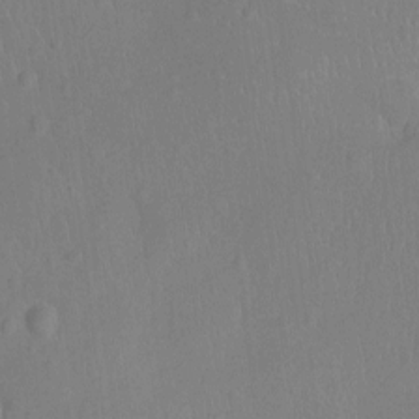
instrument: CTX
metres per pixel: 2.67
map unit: Ht
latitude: -9.2943
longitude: -21.5749
